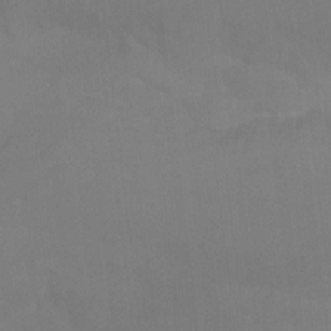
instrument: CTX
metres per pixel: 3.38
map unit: Aa
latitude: -7.6722
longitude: -78.6302
